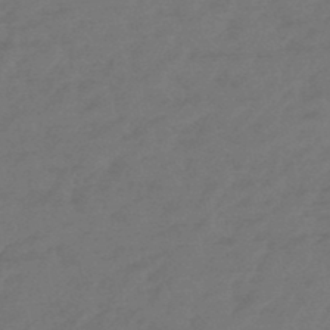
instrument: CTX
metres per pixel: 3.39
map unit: eHb
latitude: -47.8989
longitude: 85.7099
